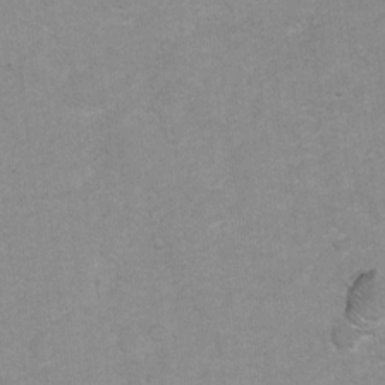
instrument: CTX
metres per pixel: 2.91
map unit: Hto
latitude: 5.5182
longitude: -32.0255
